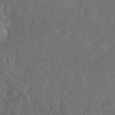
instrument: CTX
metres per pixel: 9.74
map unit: Nhu
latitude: 26.7435
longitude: -64.9325
